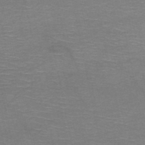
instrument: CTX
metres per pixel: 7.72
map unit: HNb
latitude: -51.5777
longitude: -42.8191
